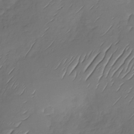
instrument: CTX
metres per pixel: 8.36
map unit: Nhu
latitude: -29.1431
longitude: -60.3089
